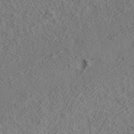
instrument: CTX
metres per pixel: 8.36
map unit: ANa
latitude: 39.3859
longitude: 20.4629
